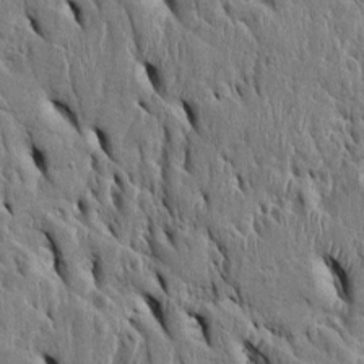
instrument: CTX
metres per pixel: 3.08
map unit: Htu
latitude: -3.8800
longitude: 151.7099
